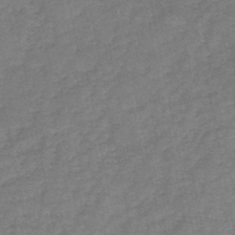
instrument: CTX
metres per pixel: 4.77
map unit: HNb
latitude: -45.3699
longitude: -36.4034
